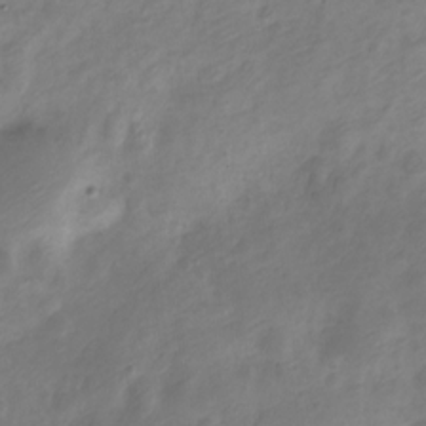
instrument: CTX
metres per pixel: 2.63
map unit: Nve
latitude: -20.8786
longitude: 108.1228
